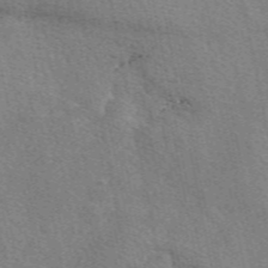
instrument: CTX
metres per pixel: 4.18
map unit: eAb
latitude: 50.4223
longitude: 108.4062
